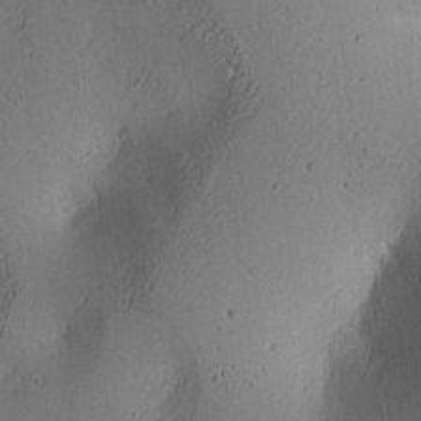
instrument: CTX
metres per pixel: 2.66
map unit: lAa
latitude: 6.0633
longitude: -113.5182
